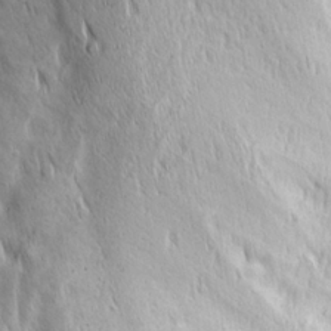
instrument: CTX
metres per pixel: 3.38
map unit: Ave
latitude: 22.8191
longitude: -134.5545
